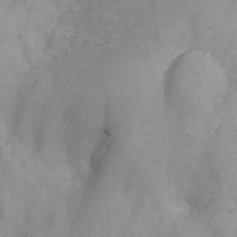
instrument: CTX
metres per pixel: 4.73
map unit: eHh
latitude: 26.5357
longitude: -65.6883
